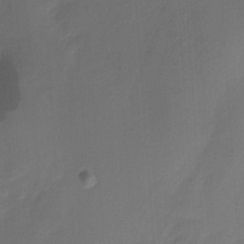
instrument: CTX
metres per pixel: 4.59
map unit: HNhu
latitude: -27.5966
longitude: 74.7275
